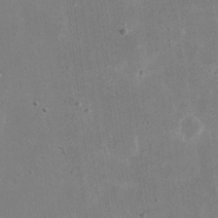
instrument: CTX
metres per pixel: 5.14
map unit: eHh
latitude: 18.8380
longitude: -71.2537
